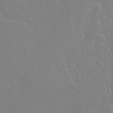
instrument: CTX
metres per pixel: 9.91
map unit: Hto
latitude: -3.5966
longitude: -34.9135
